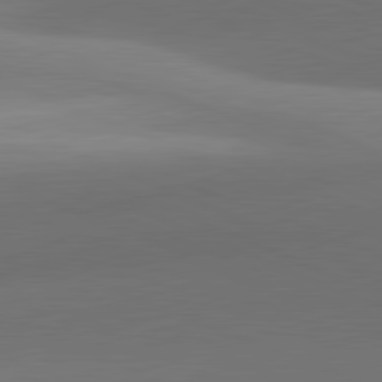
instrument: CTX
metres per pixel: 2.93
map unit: lApd
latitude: 81.6127
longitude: 129.9556
